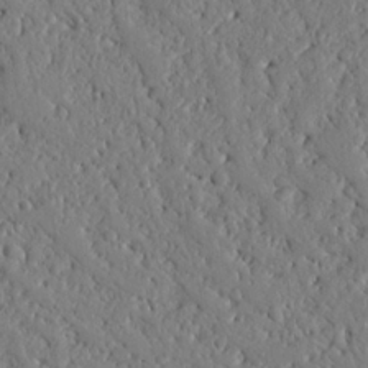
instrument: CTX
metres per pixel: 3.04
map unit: Nhu
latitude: 20.2712
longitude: -79.0459
